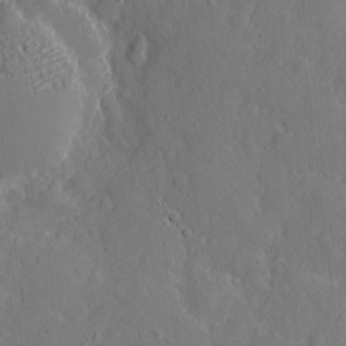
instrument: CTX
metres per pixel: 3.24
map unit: eHh
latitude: 3.7638
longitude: -74.9514
